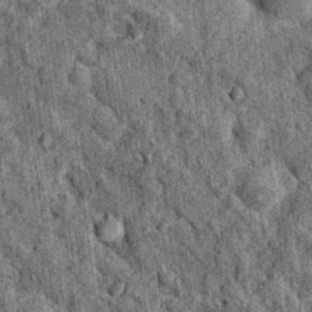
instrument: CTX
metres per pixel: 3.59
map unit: Nhu
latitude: 15.8773
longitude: -32.2333
